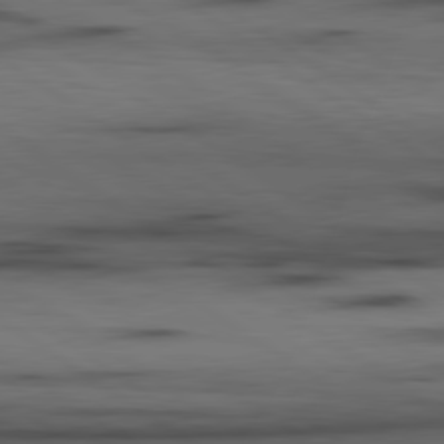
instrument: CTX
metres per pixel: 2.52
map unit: lApd
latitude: 79.8395
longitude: 159.5966
